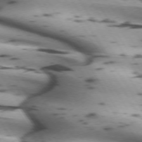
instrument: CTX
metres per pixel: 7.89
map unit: lApd
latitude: 72.1578
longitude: -52.9892
